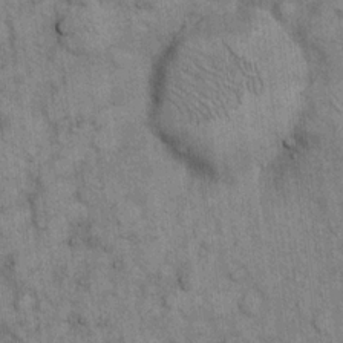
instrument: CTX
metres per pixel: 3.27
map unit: eHh
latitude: 15.7828
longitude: -65.8772
